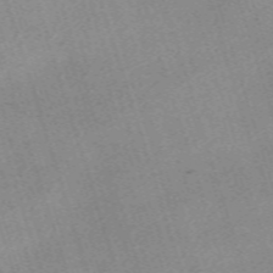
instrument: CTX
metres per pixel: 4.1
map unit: eHh
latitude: -62.6518
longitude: 51.8800
